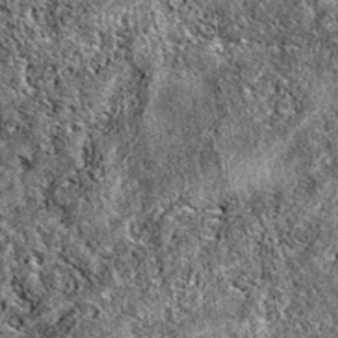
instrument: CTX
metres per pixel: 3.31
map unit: eAb
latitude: 38.7813
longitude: 111.7856
